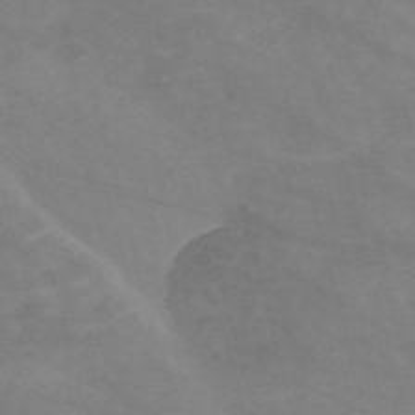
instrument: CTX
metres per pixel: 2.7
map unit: Nve
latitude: -58.2550
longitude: 58.9163
